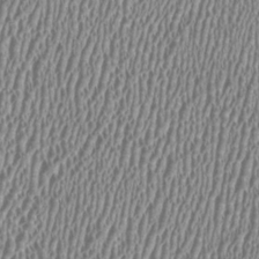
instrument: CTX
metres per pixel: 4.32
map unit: HNhu
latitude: -0.1984
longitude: 0.7841
